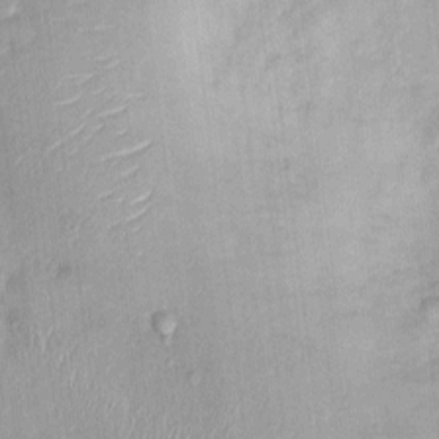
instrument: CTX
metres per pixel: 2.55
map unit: Nhu
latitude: 1.8016
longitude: -14.3657
